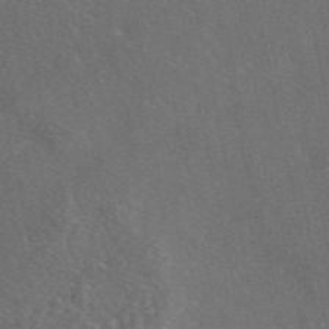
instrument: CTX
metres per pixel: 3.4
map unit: eAb
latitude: 46.9514
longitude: 111.5966
